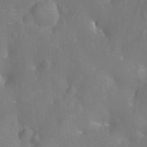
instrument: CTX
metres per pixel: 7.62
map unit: Nhu
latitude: -13.1998
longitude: -24.6490
